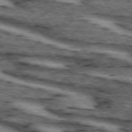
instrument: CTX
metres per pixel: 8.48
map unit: lApd
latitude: 73.8773
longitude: -73.6883
